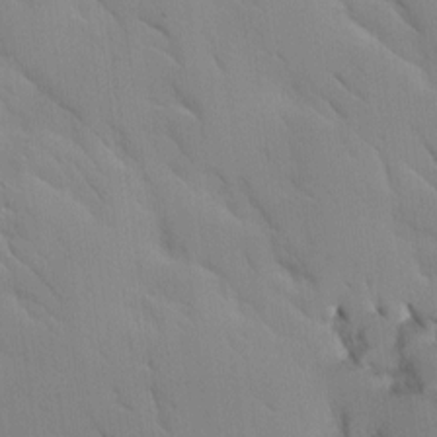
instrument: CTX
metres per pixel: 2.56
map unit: Ave
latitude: 8.8191
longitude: -103.5749
